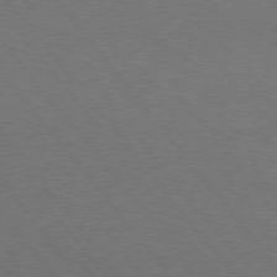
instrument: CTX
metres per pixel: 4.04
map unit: Hpe
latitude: 75.5560
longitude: -144.5923
